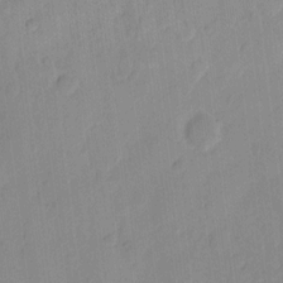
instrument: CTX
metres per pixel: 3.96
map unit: eHh
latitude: 10.3090
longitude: -65.5938
